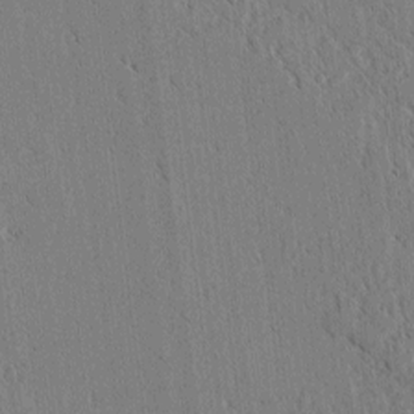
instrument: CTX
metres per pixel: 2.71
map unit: lAvf
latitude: 3.0269
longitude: -106.3656
